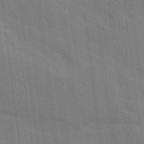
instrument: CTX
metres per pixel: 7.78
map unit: Ave
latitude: 15.4238
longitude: -130.2334
